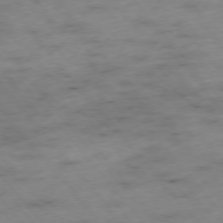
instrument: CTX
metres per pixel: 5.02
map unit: Hpe
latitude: -76.1795
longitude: -18.3467
